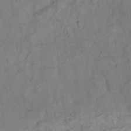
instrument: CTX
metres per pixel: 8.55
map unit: eHh
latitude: 19.2726
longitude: -62.2523
